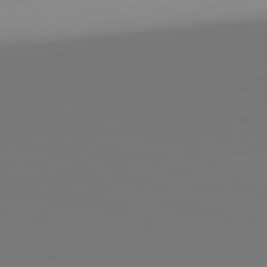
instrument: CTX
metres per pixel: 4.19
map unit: Hpe
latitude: 76.5923
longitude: -136.8758
